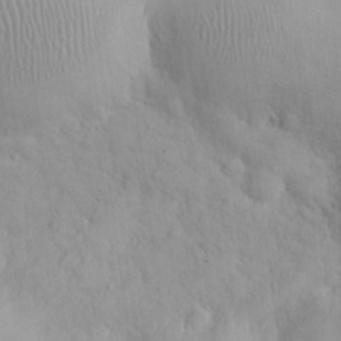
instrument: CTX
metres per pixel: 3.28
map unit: eHh
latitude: 25.1781
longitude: -64.7246
